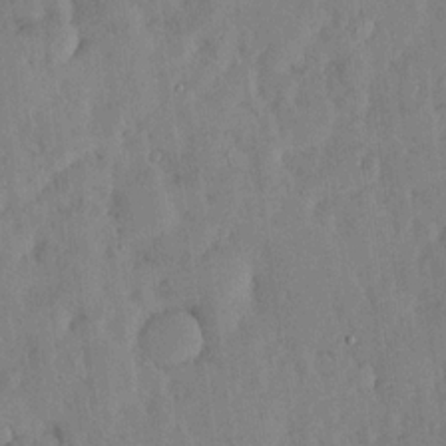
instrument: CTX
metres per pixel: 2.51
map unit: lHvf
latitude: 18.6868
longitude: -116.0633
